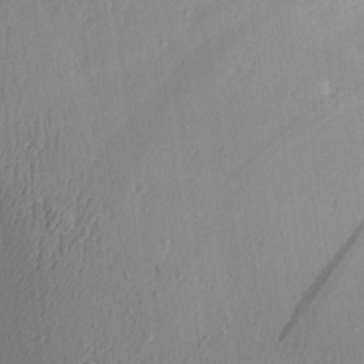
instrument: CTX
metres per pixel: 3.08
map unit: Aa
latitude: 25.5749
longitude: -136.8002
